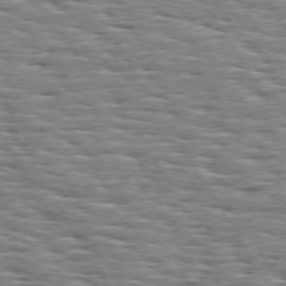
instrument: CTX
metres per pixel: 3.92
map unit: Hpe
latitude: 74.0444
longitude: -137.6883
